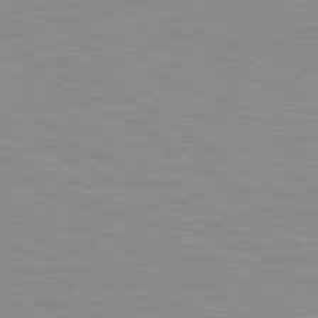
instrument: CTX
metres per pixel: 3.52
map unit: lApd
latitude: 80.3845
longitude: 131.3698
